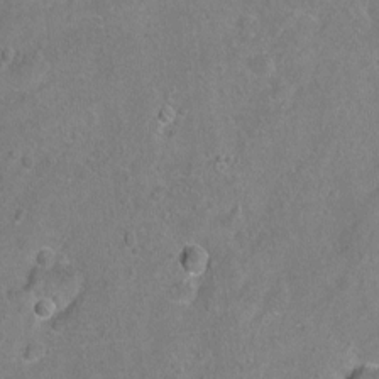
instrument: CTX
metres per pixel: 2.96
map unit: Hto
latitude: -7.0864
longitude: -36.1011
